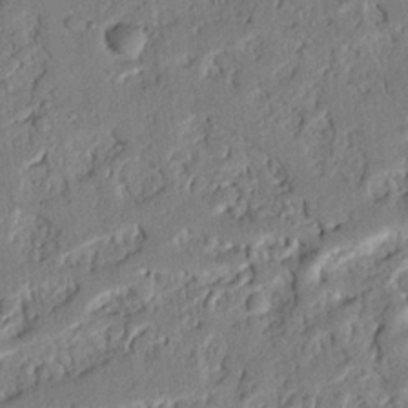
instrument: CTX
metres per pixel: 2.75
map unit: Nhu
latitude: 20.6869
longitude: -78.2712
